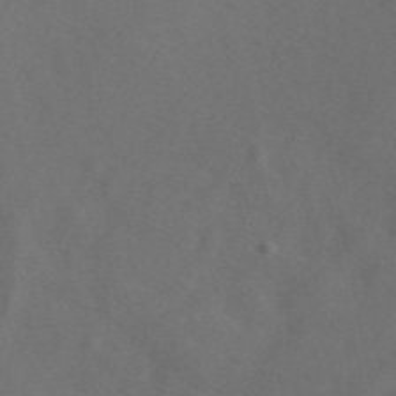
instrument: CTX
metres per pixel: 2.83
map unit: eAb
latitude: 47.4805
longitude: 117.2375
